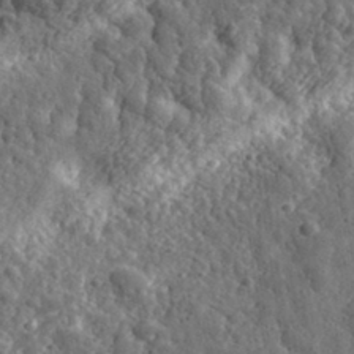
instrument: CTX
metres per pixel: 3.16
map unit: eHh
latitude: 35.0647
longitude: -79.9528
